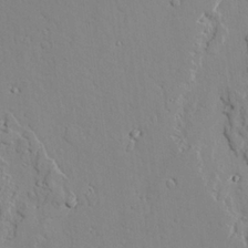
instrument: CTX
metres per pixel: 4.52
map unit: lAvf
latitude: 25.8394
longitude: -110.4979
